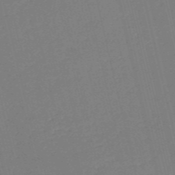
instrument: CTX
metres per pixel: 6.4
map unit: HNb
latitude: -54.6708
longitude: -39.6694
